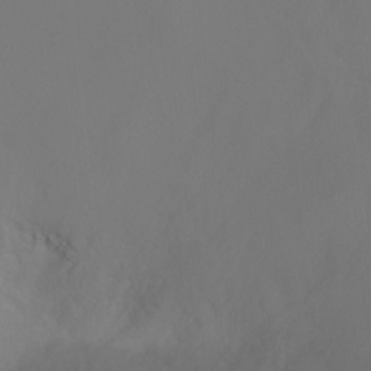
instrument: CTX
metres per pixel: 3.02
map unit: Ht
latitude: -0.8219
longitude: -38.6490
